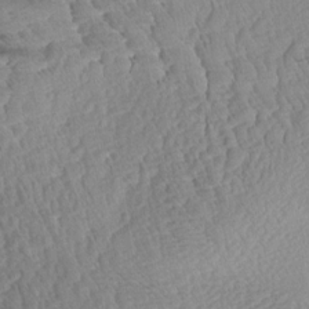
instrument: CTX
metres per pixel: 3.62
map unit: Aa
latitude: 8.5924
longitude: -133.8205
